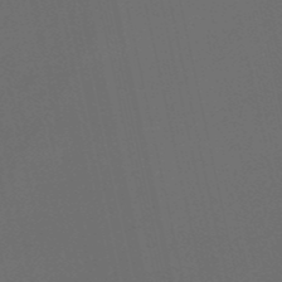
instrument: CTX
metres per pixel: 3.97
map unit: eHb
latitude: -51.0108
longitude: 70.5007
